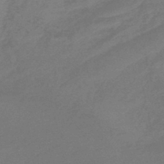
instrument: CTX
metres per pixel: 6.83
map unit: HNb
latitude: -47.8800
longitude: 60.1228
